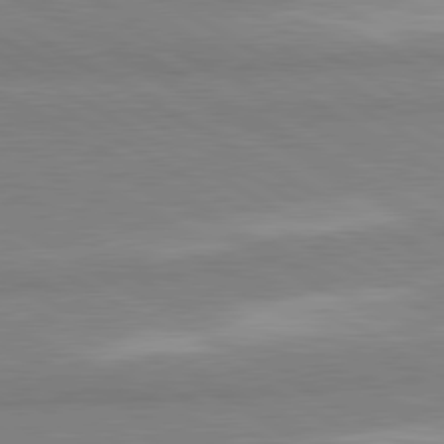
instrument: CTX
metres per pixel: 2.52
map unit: lApd
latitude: 80.8002
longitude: -178.6680
